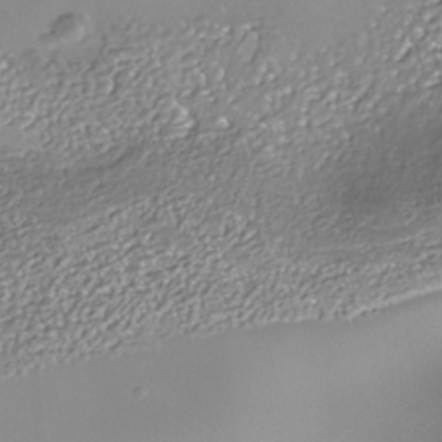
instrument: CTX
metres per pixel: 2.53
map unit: Nhe
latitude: -36.0661
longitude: -91.9906
